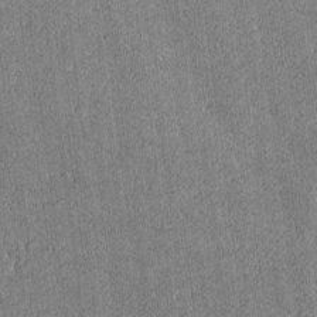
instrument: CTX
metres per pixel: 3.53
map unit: lAvf
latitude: -8.8597
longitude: -113.3482
